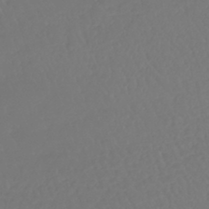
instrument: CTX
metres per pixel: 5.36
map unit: lHb
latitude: -42.9352
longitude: 67.0675
